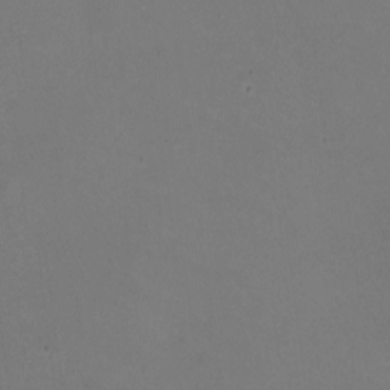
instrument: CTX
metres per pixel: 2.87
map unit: HNhu
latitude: -2.1794
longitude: -2.9136
